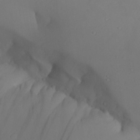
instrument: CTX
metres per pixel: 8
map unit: Aa
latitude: 25.9339
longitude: -128.4790
